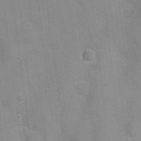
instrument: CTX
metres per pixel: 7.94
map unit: Nhu
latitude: 1.6505
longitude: -16.4978
